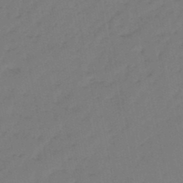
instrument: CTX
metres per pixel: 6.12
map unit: eHb
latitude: -47.1242
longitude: 80.9542
